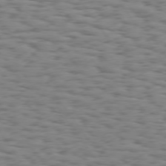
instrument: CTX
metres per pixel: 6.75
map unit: Hpe
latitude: 73.8584
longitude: -132.8758
